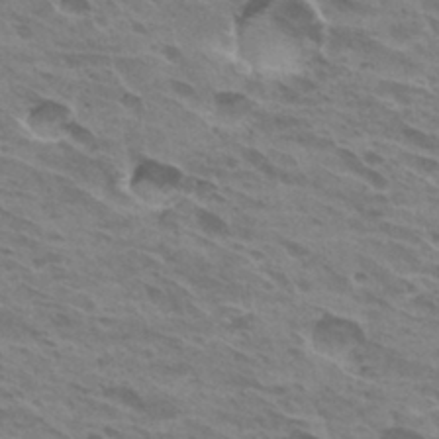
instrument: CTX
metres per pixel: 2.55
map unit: Hto
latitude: 31.9717
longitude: -40.8757
